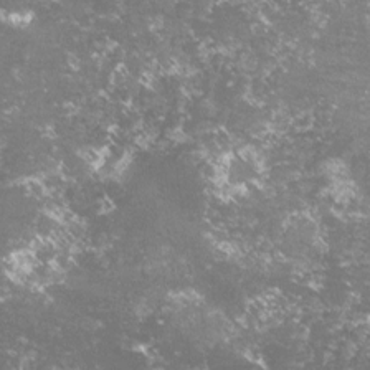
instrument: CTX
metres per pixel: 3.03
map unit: lHvf
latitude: -15.7478
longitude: -99.8772
